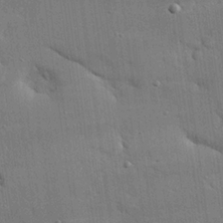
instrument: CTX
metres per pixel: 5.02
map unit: eHh
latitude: 23.4237
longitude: -89.2348
